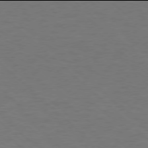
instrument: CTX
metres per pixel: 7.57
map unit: Ap
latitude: -78.0094
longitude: -68.2901
